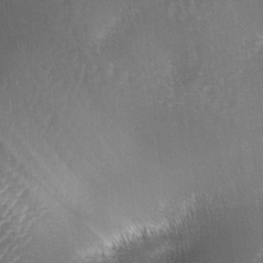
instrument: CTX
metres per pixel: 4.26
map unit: lAa
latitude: -4.3306
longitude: -128.7057
